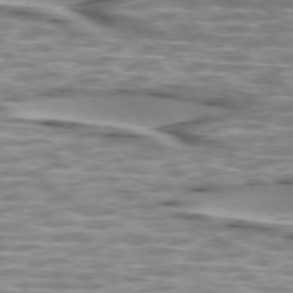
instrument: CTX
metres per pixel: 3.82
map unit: lApd
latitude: 74.1011
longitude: -56.8002
